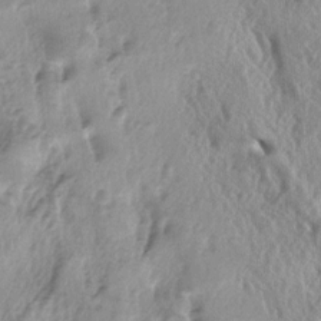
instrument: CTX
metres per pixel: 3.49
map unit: lAa
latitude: -5.1620
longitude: -125.3482
